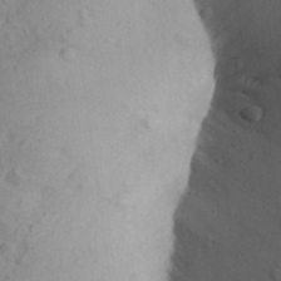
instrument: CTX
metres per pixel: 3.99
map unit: Aa
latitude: 29.0647
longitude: -147.8962
